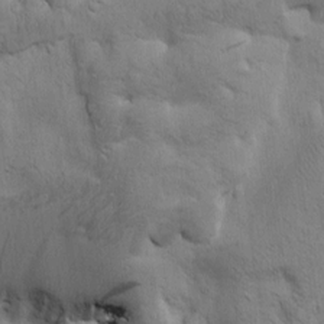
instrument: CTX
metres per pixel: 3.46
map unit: Htu
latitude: 0.4412
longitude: 174.1227
